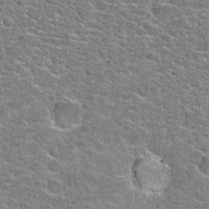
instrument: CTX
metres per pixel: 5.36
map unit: Hto
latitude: 24.6490
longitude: -47.8584
